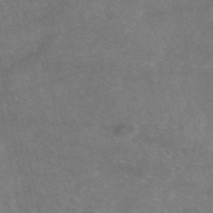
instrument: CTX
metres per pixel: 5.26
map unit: eAb
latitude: 47.3293
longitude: 119.7856
